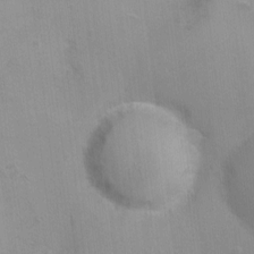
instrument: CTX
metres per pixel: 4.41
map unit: Nhu
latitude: 1.8016
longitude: -16.6868
